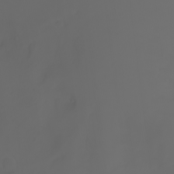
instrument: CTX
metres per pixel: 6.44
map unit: Htu
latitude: -7.2376
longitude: -71.7072
